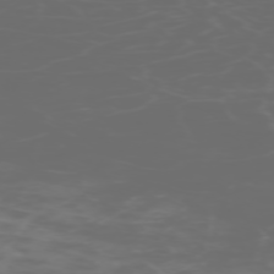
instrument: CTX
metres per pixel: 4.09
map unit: Hpe
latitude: -73.3132
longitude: 5.6910
